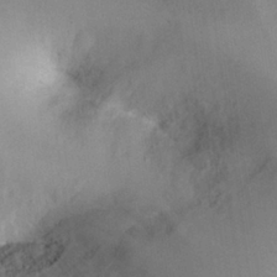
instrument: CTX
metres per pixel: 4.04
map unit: Nhu
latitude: 26.2523
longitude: -56.4601
